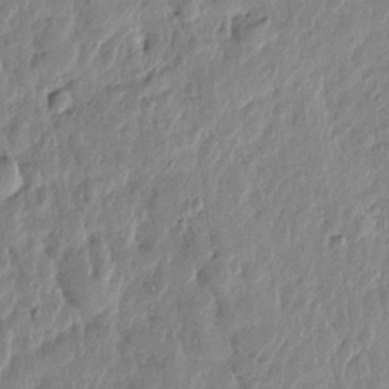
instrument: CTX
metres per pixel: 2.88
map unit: Htu
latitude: 1.9528
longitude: -178.5924
